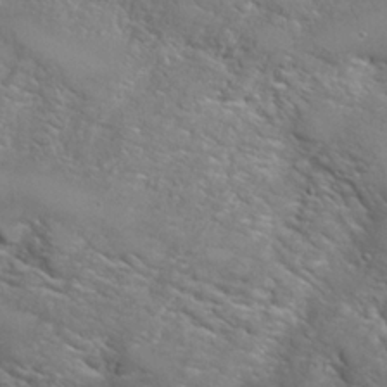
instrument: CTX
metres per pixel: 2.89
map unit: Hto
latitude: 22.5357
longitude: -45.2915
